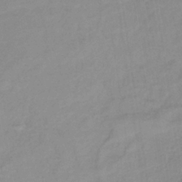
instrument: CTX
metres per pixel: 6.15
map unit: lHb
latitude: -36.5384
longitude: 73.2187
